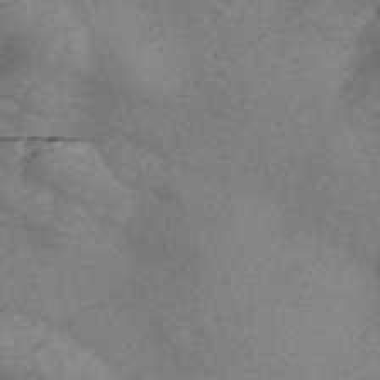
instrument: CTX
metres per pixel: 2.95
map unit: Nve
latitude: -57.2565
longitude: 57.9745
